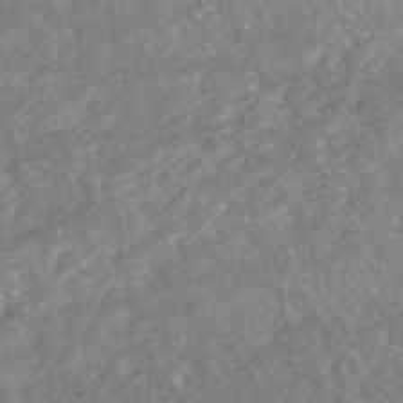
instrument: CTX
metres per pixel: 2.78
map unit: HNhu
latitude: -47.2565
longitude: 96.2929
